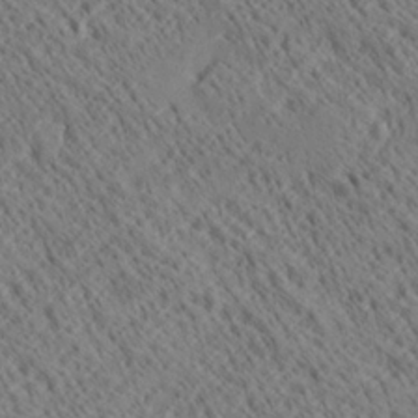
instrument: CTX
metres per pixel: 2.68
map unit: Ave
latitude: 20.6869
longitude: -139.7639
